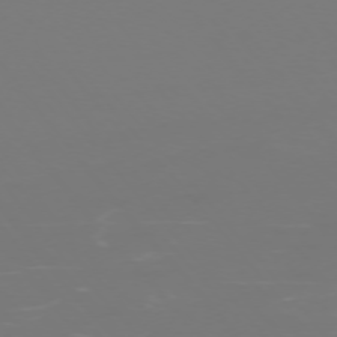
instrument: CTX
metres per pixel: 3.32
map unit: Ap
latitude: -75.1243
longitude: -76.2711
